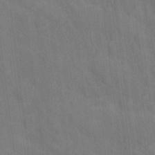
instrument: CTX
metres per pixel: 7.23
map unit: Hto
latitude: 14.4979
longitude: -36.1200
